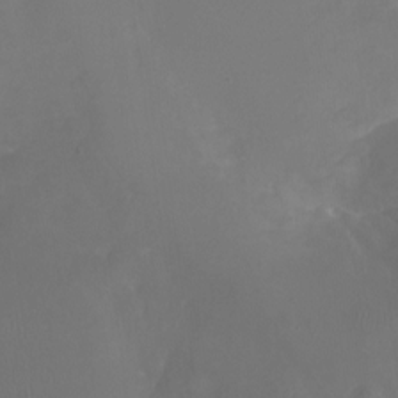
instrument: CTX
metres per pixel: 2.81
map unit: Nhu
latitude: -16.6519
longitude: -57.0458
